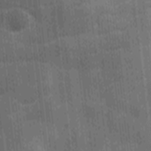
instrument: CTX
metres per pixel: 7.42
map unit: Ave
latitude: -9.5588
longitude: -122.9136
